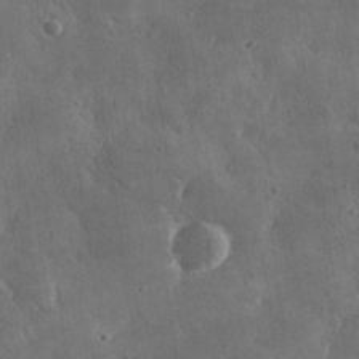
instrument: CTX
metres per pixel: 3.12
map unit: lHvf
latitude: 31.8584
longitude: -92.9513
